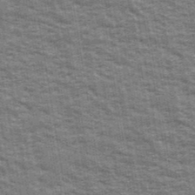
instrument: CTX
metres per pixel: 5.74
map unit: Ave
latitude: 40.0822
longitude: -108.9702
